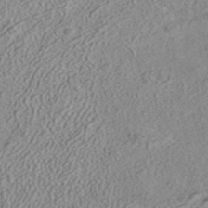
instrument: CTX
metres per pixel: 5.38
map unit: ANa
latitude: 37.8206
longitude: 16.6141
